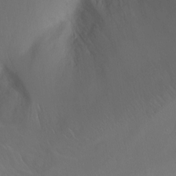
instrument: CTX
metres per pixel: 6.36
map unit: Ht
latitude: -0.5385
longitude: -45.7638
